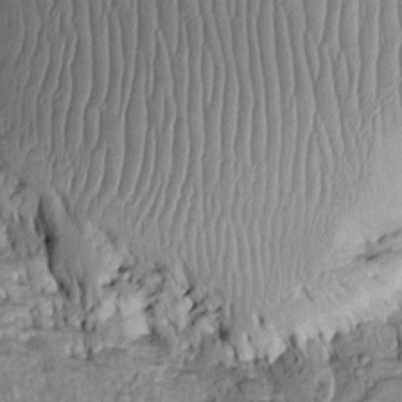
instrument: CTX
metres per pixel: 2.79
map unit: Htu
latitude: -5.1053
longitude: 153.8989
